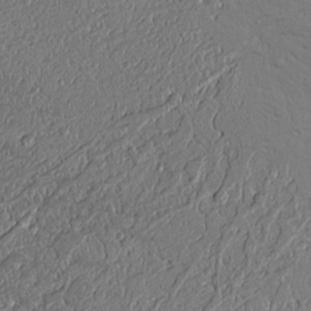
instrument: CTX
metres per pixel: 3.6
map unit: Aa
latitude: 9.5560
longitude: -130.4601
